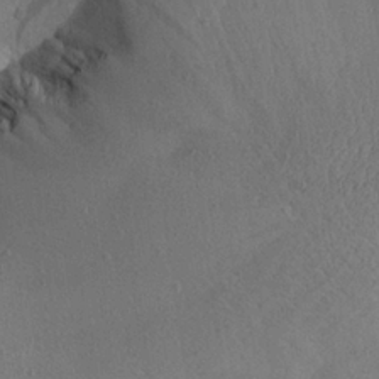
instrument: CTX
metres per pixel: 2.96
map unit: Aa
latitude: 25.9717
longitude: -142.4790
